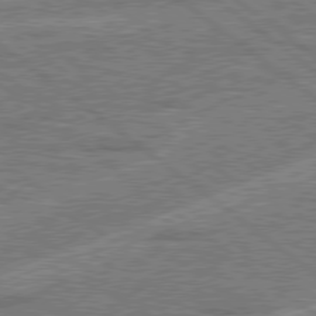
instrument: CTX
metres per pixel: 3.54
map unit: Hpe
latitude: 78.5924
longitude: -159.0459
